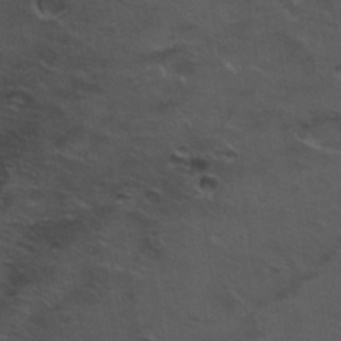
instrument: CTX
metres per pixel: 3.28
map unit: Nhu
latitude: 31.2915
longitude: -53.0270
